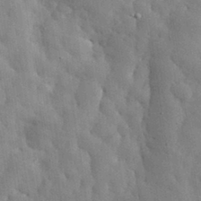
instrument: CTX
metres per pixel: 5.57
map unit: eHh
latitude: 31.4427
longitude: -73.0648
